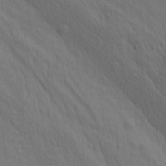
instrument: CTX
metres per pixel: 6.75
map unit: lAa
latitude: 21.9339
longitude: -138.3845
